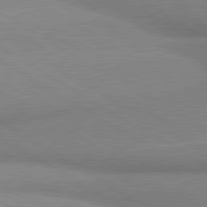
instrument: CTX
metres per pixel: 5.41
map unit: lApd
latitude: 80.2711
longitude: 166.9731
